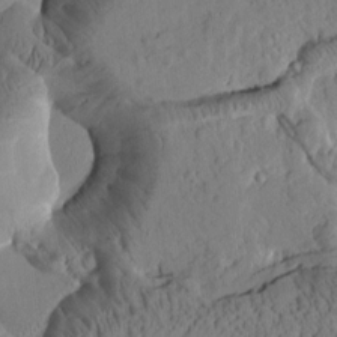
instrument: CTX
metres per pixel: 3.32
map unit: Htu
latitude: 1.6316
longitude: 177.6722
